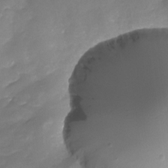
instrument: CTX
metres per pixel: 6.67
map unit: Nhu
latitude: -22.6708
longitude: -56.9513
